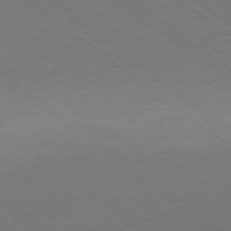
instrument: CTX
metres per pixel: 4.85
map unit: Ap
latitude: -79.1431
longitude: -54.8380
